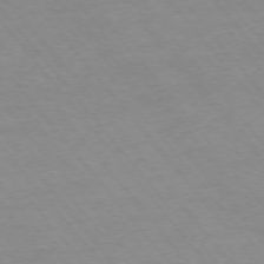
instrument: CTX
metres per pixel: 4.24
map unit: Ap
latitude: -75.5211
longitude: -81.5182
